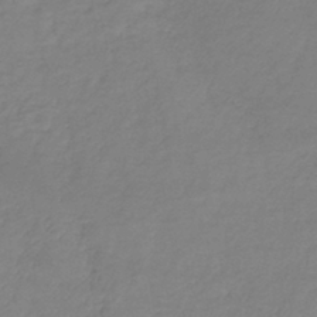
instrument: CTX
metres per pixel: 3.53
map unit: lHb
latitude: -41.2565
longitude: 74.3873
